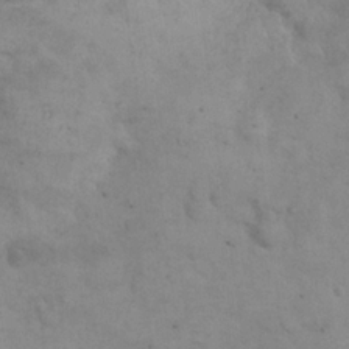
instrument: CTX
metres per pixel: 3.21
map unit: eHh
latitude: 22.3278
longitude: -59.5938
